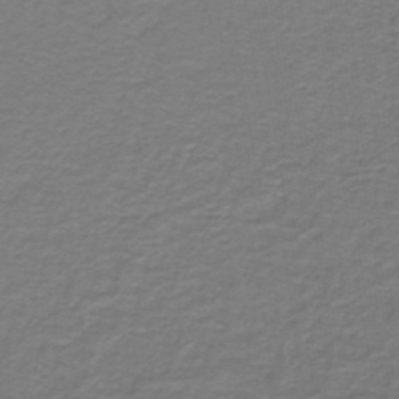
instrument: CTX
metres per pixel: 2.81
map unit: lHb
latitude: -42.9352
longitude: 56.4062
